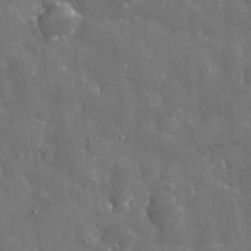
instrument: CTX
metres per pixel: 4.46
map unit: eHh
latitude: 33.1214
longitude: -61.9150
